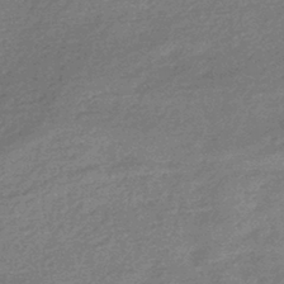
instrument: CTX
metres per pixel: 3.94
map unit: HNhu
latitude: -42.4251
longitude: 93.2187
